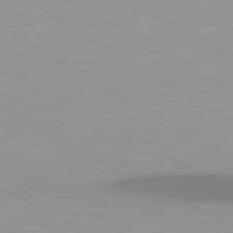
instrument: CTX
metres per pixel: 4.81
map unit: lApd
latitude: 81.2348
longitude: 161.4077
